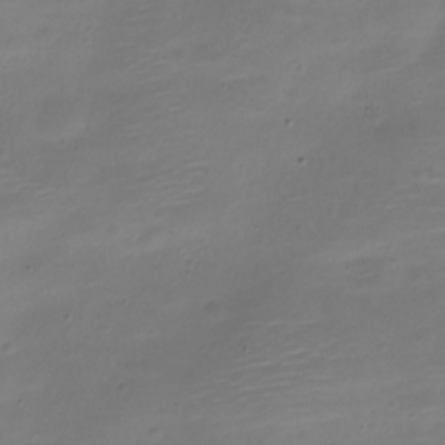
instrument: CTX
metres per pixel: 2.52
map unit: Nve
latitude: -21.2942
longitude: 104.3873
